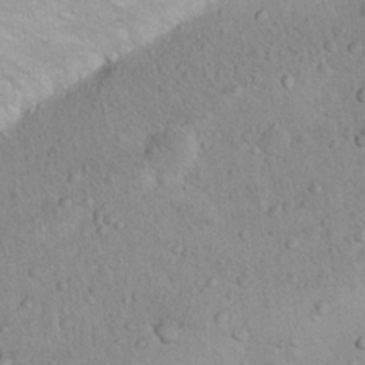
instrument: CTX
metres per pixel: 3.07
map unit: Nhu
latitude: 14.2523
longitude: -28.6112
